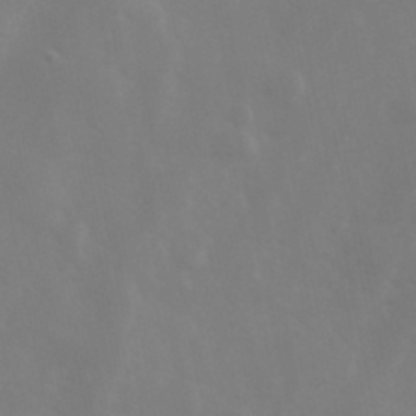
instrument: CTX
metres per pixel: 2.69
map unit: Hve
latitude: 33.2915
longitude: 150.5196
